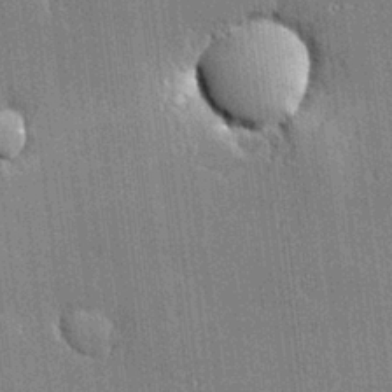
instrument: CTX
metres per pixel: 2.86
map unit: lHvf
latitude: 21.2159
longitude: 143.6721
